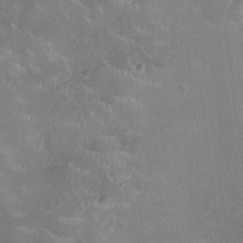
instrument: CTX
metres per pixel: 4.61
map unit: Ht
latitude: -4.8975
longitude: -15.4238
